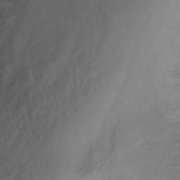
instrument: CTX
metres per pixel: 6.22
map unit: Ht
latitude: 1.9339
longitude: -36.5924
